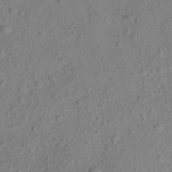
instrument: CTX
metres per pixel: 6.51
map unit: Aa
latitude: 23.2726
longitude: -143.4993
